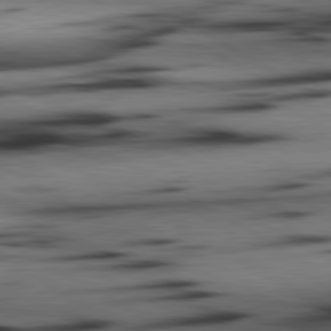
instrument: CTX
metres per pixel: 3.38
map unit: lApd
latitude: 80.4412
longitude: 162.9164
